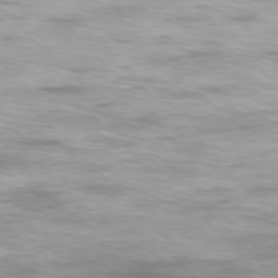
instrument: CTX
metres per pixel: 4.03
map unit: Ap
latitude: -77.7100
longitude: -65.6505
